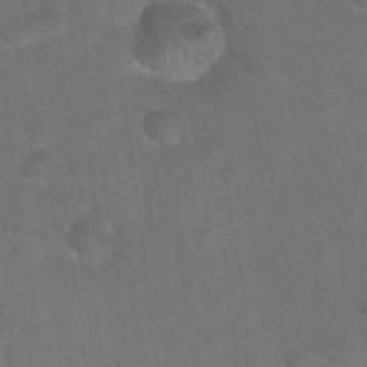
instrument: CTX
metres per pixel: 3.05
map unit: Hto
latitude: 23.8205
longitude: -50.9702
